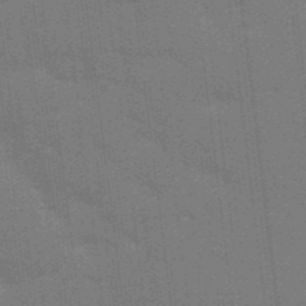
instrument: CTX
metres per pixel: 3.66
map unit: Aa
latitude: 33.6505
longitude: -143.3671
